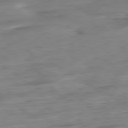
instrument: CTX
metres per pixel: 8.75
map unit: Hpe
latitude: -80.4062
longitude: 24.4629
